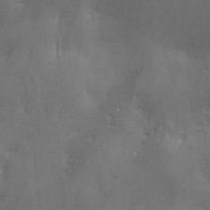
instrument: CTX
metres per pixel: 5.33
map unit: Ave
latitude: 2.3089
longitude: -112.2144
